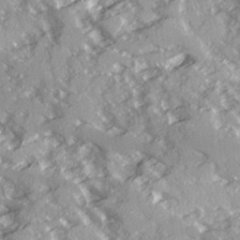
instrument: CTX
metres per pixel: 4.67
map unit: Ave
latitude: 16.1011
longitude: -130.2334
